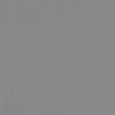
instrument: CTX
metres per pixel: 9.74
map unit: HNb
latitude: -34.2550
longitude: 57.7288
